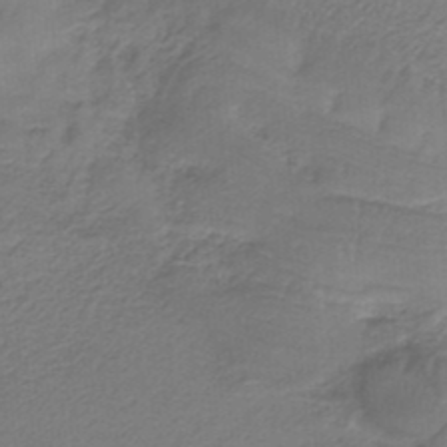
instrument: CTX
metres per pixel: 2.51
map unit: HNb
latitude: -34.4818
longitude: 59.9556
